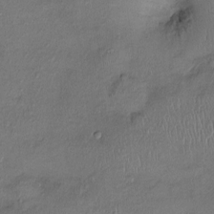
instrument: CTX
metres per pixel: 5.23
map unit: Ht
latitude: -3.3887
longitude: -14.2334
